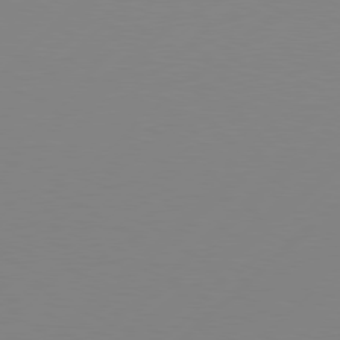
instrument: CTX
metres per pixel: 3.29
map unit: Hpe
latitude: 78.1767
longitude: -127.4427
